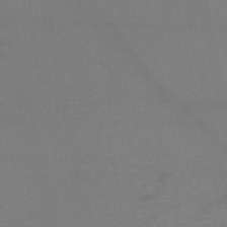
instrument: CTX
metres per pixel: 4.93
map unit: HNb
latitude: -51.3699
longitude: -43.0081
